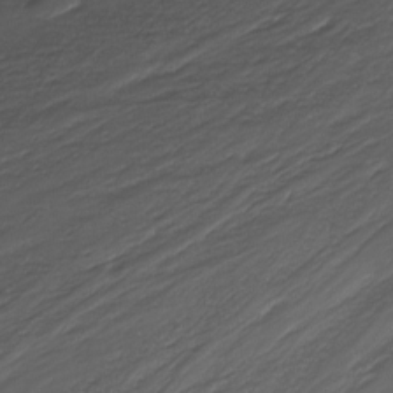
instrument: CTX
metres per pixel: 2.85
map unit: Nhu
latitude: -8.6140
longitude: -67.2159
